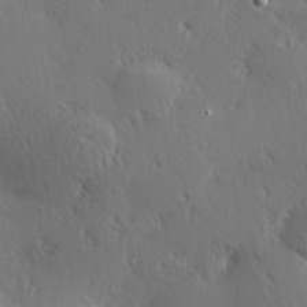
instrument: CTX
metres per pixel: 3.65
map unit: Hve
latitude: 27.4615
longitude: -93.2348
